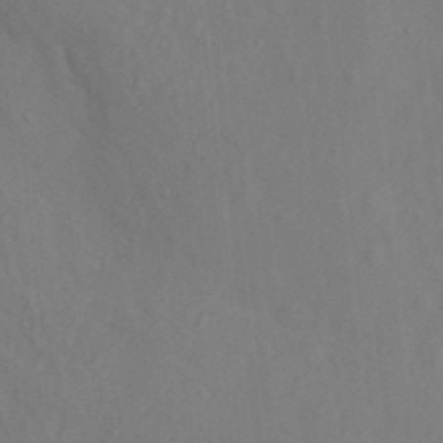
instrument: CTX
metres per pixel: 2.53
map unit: Nhu
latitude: 11.3482
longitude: -27.9339
